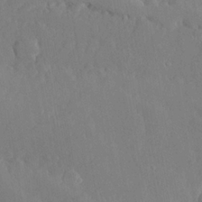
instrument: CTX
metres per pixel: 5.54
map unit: lHvf
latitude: 21.5938
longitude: 145.1053
